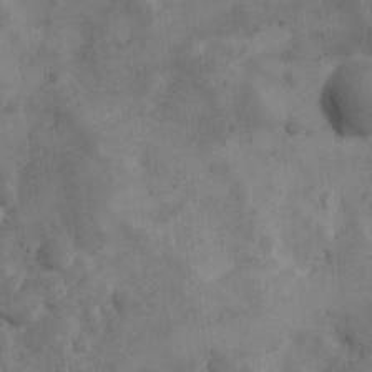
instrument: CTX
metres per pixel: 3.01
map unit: Ave
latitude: 10.7624
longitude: -105.9906
